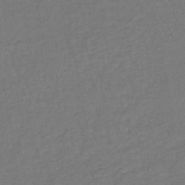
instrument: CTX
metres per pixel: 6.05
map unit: lHb
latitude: -42.3306
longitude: 74.7841
